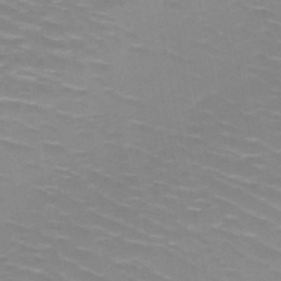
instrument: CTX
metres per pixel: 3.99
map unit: HNb
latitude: -48.1039
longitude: -47.3104
